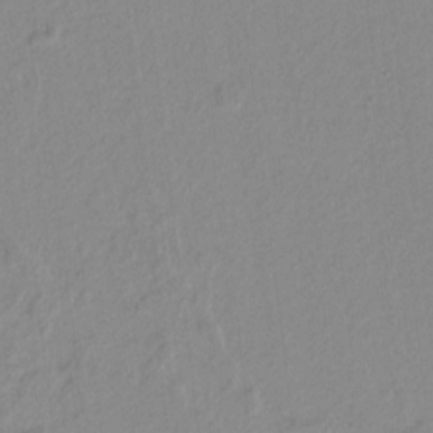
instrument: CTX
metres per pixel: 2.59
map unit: lAvf
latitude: 8.3656
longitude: 167.1620
